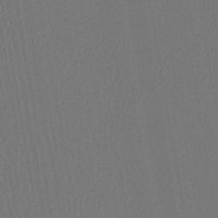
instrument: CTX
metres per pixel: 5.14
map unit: lHb
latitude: -43.5777
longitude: 68.3684
